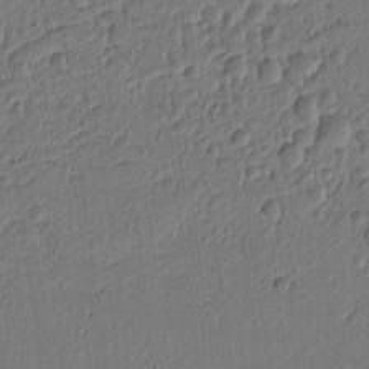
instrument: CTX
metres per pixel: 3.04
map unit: Ht
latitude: 10.0444
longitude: -76.3845
